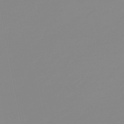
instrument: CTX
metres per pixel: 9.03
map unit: eHb
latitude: -48.5952
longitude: 84.6329
